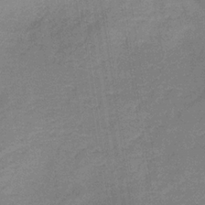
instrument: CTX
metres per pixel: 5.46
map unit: HNb
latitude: -32.7086
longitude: 57.5210
